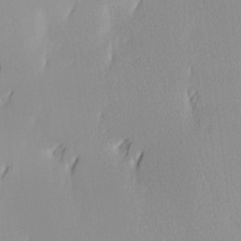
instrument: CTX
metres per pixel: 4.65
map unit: Ave
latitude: 3.2915
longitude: -113.3293
